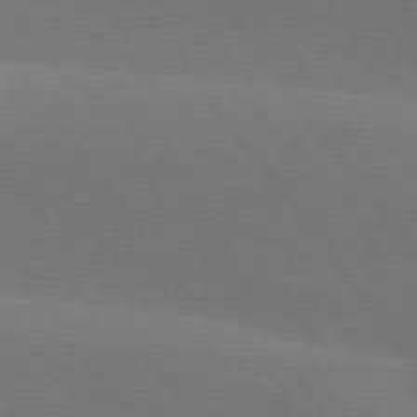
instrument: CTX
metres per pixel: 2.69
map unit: lApd
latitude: 77.4615
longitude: -52.2523
